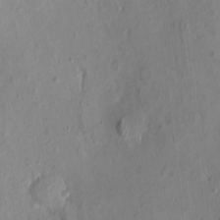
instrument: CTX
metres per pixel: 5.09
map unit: Nhu
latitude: -0.3118
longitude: -15.4994
